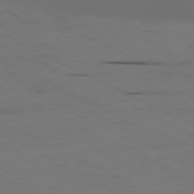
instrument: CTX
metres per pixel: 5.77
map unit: Ap
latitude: -80.4818
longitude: -94.0444
